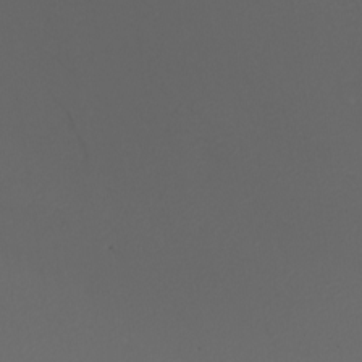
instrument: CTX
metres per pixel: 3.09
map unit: Nhu
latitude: -7.6722
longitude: -94.4790
